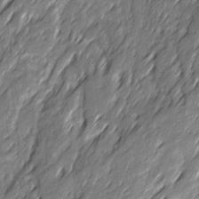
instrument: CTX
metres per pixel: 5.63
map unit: Ave
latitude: 15.5183
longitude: -136.1011
